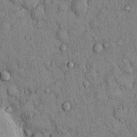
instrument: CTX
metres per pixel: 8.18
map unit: Hto
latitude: 12.8569
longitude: -58.7246
